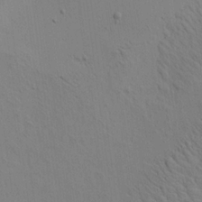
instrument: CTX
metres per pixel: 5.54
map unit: Aa
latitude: 19.5749
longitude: -141.1592
